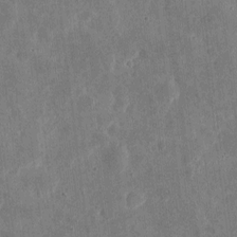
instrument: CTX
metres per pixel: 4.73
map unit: eHh
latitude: 5.2348
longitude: -71.7072
